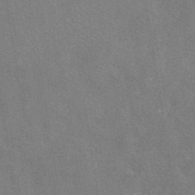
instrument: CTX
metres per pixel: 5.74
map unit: eAb
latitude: 48.8002
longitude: 115.2376
